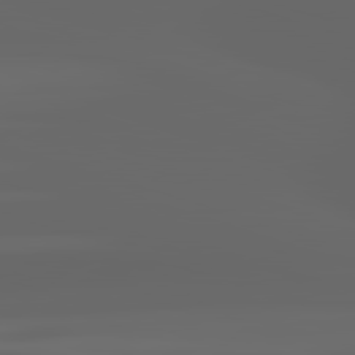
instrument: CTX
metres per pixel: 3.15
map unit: lApd
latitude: 82.9702
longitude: -136.7058
